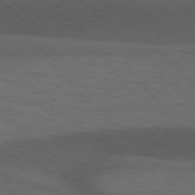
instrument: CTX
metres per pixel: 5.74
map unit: lApd
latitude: 76.8947
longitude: -60.2333
